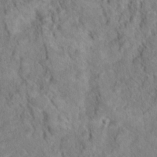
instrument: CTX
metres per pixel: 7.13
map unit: Hto
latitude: 18.3467
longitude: -38.6490
